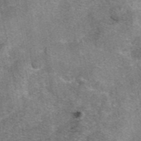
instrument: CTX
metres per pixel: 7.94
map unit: eAb
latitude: 46.8380
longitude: 103.1809
